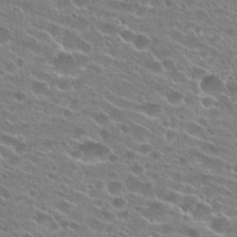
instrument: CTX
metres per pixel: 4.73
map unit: Hto
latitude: 24.5356
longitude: -43.1403
